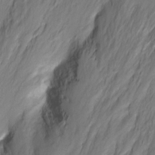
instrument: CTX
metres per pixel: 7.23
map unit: Nhu
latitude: -7.3131
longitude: -45.0269
